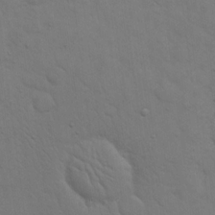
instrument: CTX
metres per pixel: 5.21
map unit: eHh
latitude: 19.1781
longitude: -63.2915
